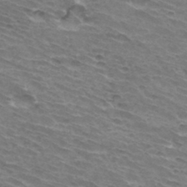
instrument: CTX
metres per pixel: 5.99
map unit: Hto
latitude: 33.8016
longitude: -42.3467
